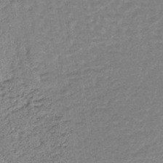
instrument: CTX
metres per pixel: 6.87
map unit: lHb
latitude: -40.0283
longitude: 63.0108
